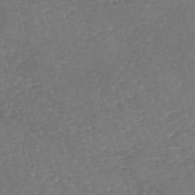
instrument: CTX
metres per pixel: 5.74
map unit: eHh
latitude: -55.1809
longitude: -90.1011
